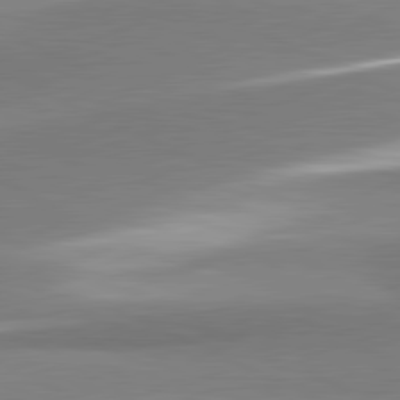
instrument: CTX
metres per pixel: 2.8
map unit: lApd
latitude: 81.3104
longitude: 166.5007
